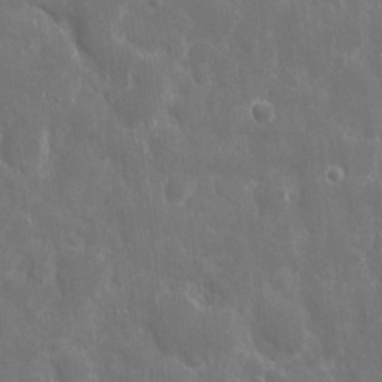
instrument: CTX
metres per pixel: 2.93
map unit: eHh
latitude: 7.9717
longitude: -69.8772
